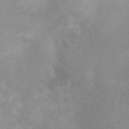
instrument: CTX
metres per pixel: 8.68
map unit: Ht
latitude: 2.8002
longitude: -25.5938
